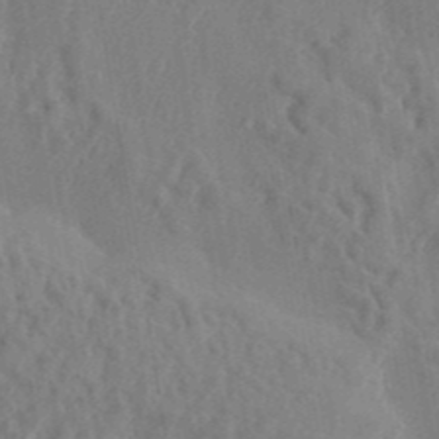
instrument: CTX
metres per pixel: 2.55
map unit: eHh
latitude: 34.4601
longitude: -133.7639
